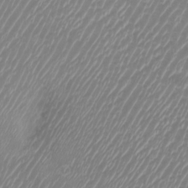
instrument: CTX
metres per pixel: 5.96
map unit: Htu
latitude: -5.5777
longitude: -74.8758
